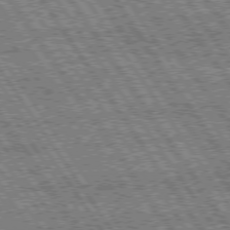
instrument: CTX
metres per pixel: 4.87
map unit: Hpe
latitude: 74.6113
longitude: -153.5371
